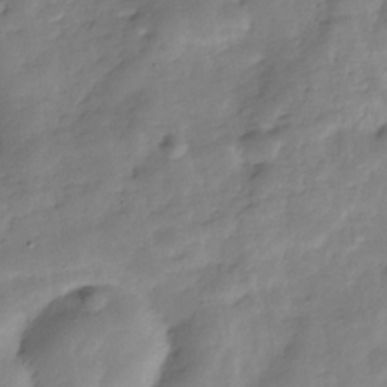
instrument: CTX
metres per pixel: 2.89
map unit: Hve
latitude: -30.9352
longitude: 90.4440
